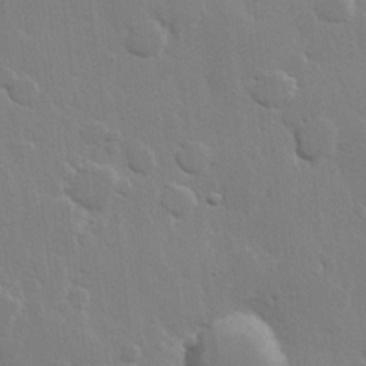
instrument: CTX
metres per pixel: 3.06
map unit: Hve
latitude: 22.4412
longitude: 148.7086
